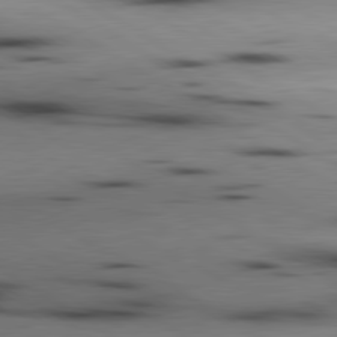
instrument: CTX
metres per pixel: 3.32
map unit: lApd
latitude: 80.2900
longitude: 161.0298
